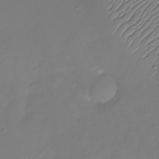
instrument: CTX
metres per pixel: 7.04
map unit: Nhu
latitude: -28.9542
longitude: -59.2915
